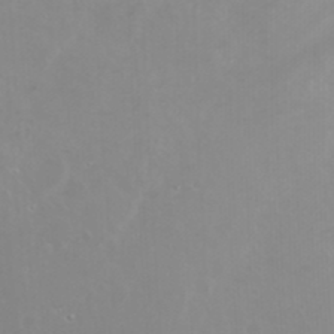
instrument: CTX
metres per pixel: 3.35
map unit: Nhu
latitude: 24.7057
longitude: -62.7436
